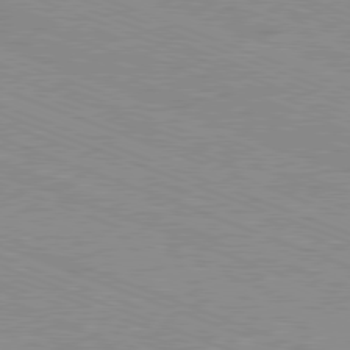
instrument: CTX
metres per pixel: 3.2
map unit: Ap
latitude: -81.4455
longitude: -74.1011
